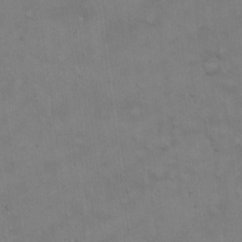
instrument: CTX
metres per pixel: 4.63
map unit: Hto
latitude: 18.9702
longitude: -60.1578
